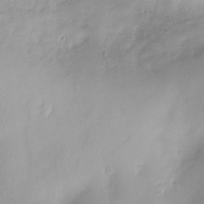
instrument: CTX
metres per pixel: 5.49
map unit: Nve
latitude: -8.5574
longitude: 174.6329
